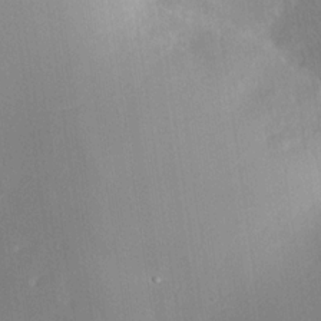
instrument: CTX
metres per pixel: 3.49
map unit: Nhe
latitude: -31.8233
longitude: -117.3104
